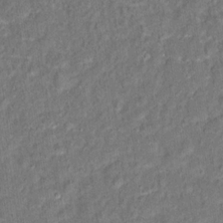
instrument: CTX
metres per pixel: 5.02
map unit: Hto
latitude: 14.3468
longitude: -38.4223
